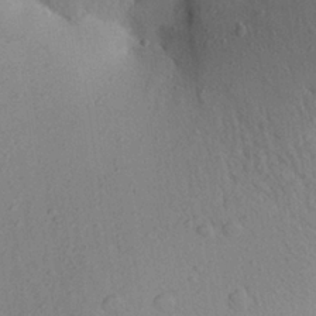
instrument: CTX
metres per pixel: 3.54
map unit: Aa
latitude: 27.2726
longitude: -142.7057
